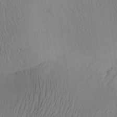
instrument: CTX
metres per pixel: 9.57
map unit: Aa
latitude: 25.4048
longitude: -136.1200
